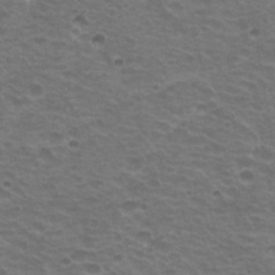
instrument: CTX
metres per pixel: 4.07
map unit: Hto
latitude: 20.1011
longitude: -32.2334
